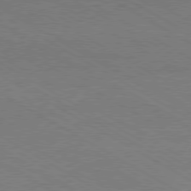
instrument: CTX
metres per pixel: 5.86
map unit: Hpe
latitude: -80.7841
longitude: 19.7856
